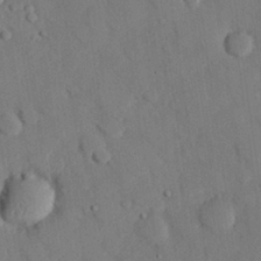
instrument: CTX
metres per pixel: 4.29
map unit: eHh
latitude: 27.7072
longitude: -80.3656
